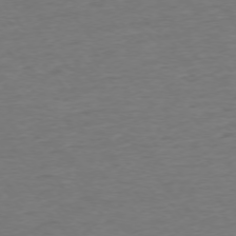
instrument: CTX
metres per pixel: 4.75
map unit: Ap
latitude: -75.6722
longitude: -84.3656
